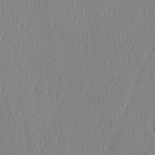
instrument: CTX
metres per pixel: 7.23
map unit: Htu
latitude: 2.9136
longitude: 148.6519
